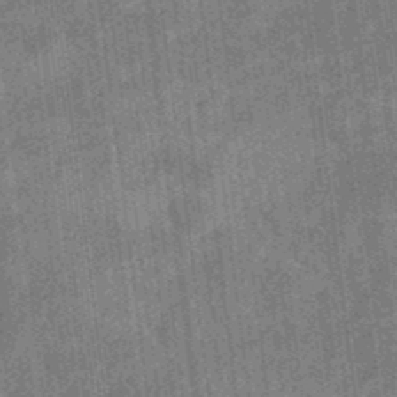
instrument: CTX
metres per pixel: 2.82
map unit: eHb
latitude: -35.9178
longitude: 79.3131
